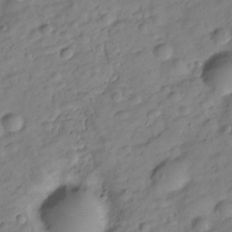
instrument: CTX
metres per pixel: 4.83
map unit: Hve
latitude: -28.4818
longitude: 93.3699
